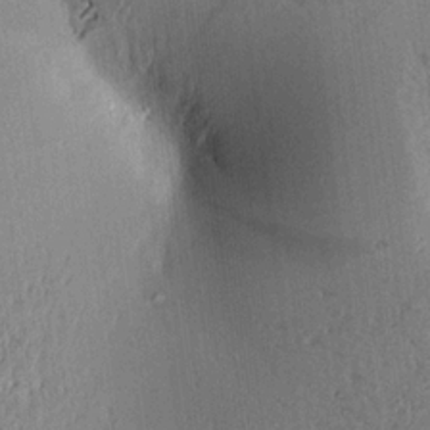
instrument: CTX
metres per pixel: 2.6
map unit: Aa
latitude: 16.7246
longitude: -148.0444
